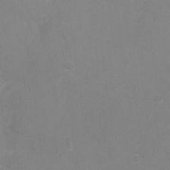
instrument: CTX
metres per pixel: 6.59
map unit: Ht
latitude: -7.0108
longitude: -21.0837
